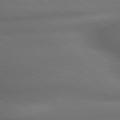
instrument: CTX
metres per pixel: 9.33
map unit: lApd
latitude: 79.7261
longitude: -167.9150
